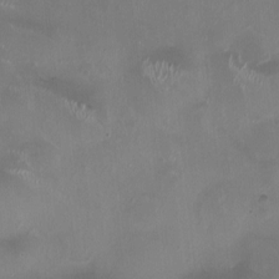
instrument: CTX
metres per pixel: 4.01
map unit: HNhu
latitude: 0.7246
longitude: -3.4615
